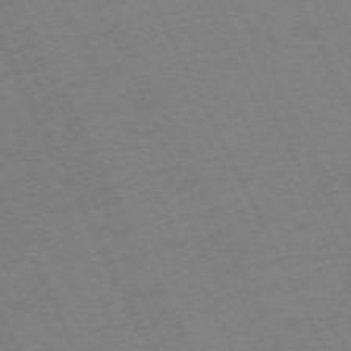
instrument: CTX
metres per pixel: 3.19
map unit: Hpe
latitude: -70.8597
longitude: 16.1039
